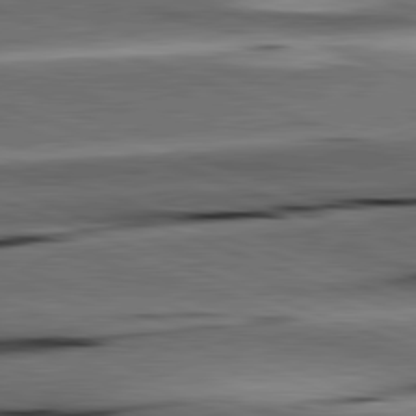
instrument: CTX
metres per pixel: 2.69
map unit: lApd
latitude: 81.7072
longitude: -151.1403
